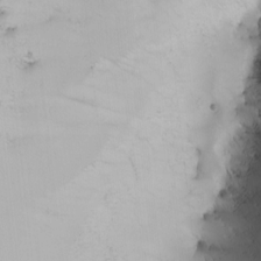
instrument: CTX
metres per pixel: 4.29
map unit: Nhu
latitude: -5.0108
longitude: -92.5545
